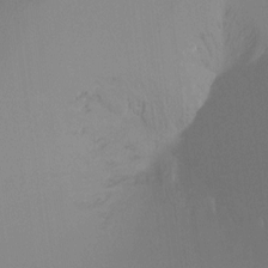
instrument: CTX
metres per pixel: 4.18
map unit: Ht
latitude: -16.2740
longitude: -50.1577
